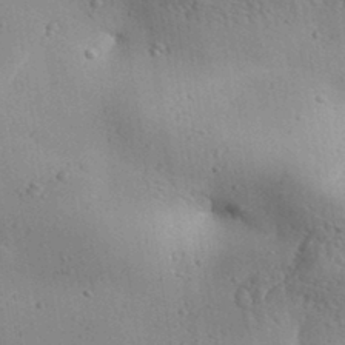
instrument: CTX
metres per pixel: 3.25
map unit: Aa
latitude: 31.8206
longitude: -133.1403
